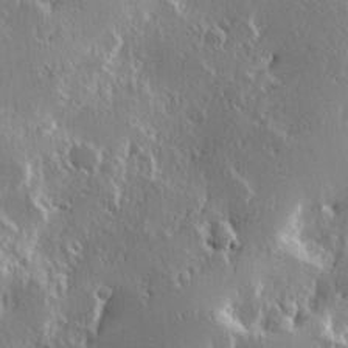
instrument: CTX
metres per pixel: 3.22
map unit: Hve
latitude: 23.5938
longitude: 146.1606
